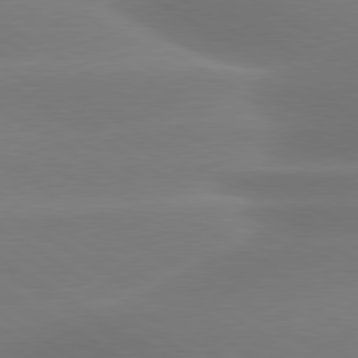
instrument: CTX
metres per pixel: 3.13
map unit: lApd
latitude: 79.9717
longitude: -135.4615
